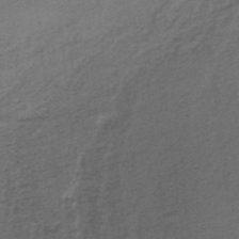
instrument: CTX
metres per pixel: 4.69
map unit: lHb
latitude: -36.6707
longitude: 60.5574
